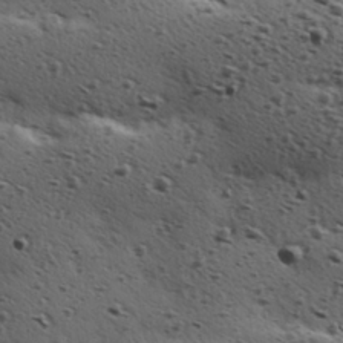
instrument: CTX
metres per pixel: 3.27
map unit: Hve
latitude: 23.9906
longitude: -96.5546
